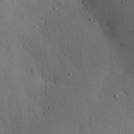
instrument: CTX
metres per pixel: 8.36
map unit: eHh
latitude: 24.9324
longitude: -71.7638
